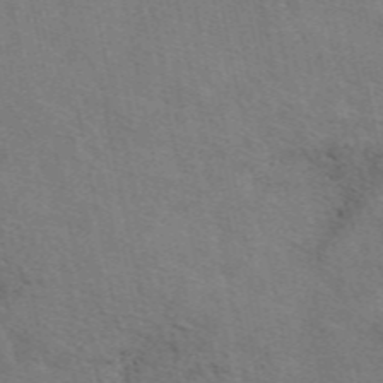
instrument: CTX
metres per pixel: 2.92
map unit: eAb
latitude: 50.8380
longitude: 109.7667
